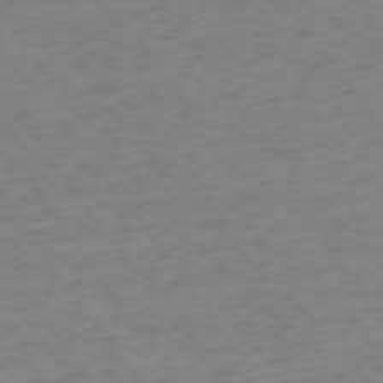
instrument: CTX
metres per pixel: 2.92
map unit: Ap
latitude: -75.3888
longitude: -85.2726
